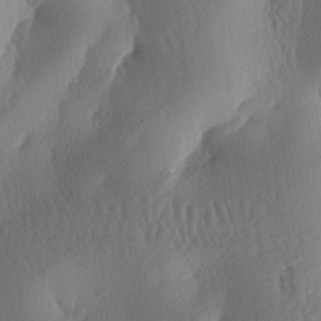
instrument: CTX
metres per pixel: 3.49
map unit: lAa
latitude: -7.8800
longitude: -128.3467
